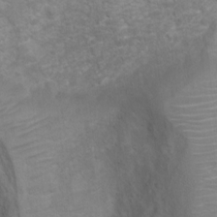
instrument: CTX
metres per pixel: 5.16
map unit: Ht
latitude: 2.5923
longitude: -29.0647
